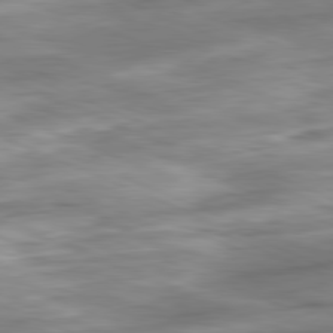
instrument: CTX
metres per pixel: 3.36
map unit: Ap
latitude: -81.9367
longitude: -81.4237
